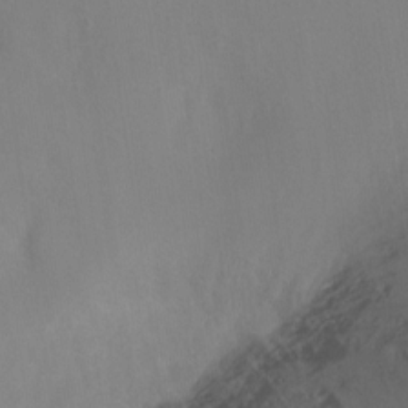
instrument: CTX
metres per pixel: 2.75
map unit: Ht
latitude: -9.0297
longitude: -46.2334
